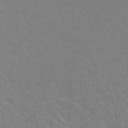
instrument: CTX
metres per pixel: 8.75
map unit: Ht
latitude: -5.8611
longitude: -34.8758
